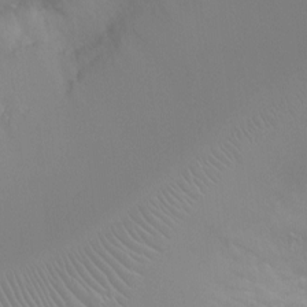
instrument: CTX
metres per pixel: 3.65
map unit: Ht
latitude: -9.7855
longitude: -20.7435
